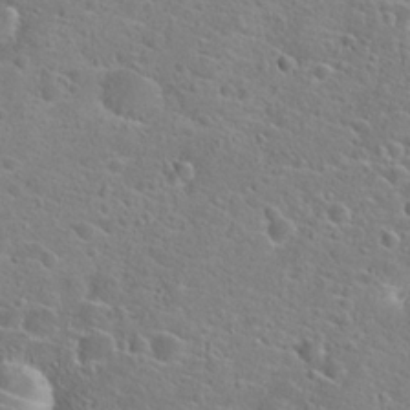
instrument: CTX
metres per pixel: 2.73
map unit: Hto
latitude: 22.9325
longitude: -45.0080
